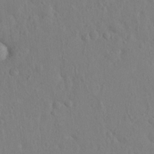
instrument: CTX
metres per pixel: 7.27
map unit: Hto
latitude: 14.7058
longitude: -29.5938
